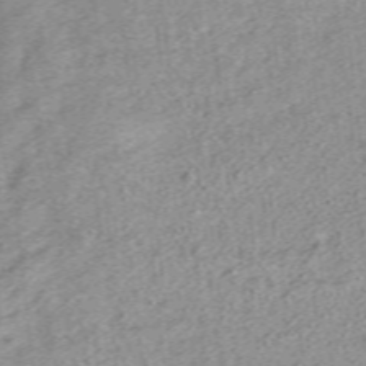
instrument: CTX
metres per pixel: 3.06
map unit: ANa
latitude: 36.8191
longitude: 15.0298
